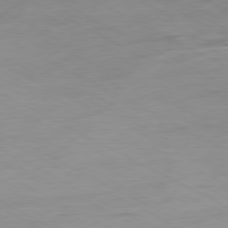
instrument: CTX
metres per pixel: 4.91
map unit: Ap
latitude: -80.4440
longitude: -76.5356
